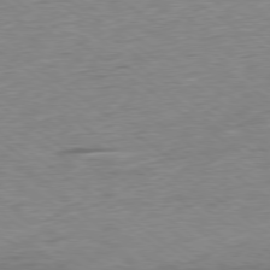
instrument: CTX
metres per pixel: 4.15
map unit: Ap
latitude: -79.1431
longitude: -101.7828
